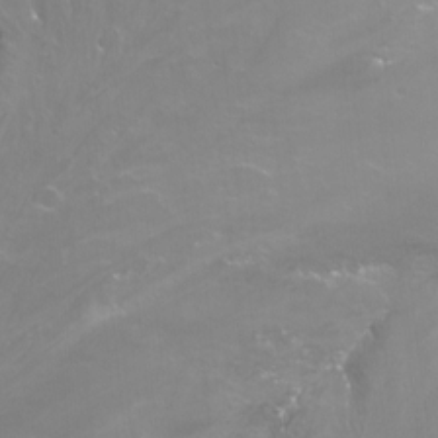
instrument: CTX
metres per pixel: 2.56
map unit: Nhu
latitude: -13.8045
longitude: -62.9514
